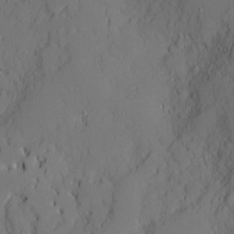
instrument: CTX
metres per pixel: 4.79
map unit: Nve
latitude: -8.2928
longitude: 175.9556
